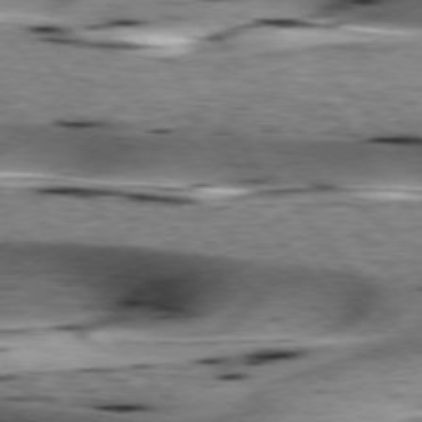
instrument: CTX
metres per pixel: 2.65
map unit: lApd
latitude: 76.3089
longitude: -61.3292
